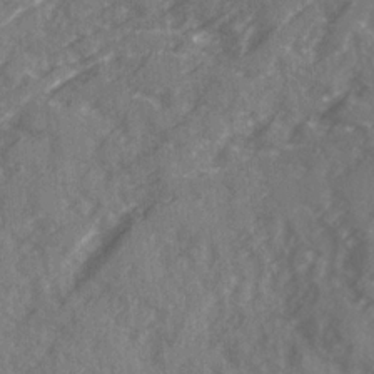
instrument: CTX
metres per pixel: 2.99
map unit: Ave
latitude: 19.7260
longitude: -130.7247
